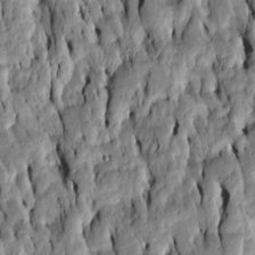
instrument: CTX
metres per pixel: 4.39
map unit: Htu
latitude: -7.1998
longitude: 144.6519
